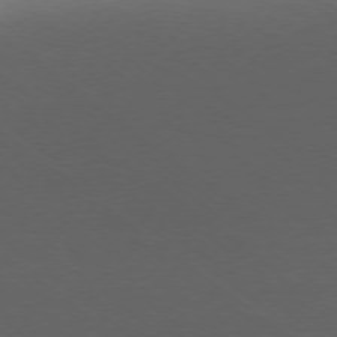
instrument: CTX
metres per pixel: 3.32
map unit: Ap
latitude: -78.7274
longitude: -55.5749
